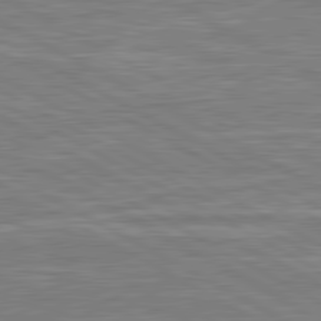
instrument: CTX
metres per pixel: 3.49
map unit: lApd
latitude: 80.8569
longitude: -172.9891
